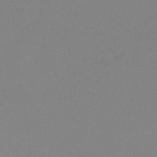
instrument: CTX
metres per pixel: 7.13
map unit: eHb
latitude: -37.0108
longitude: 75.1809
